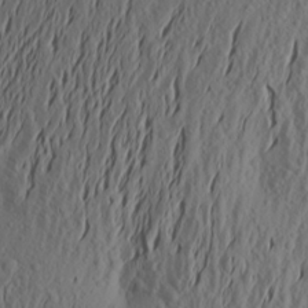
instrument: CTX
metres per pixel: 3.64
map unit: Aa
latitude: 21.4994
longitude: -145.6505
